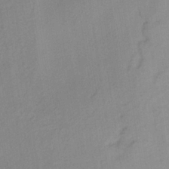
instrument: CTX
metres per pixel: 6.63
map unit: HNb
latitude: -33.3888
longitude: 63.6910
